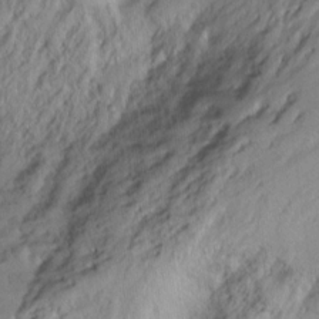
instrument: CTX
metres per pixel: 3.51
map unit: Ht
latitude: -14.6330
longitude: -42.1767
